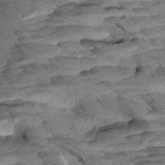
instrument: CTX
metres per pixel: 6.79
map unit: Aa
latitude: 8.0444
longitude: -133.6127
